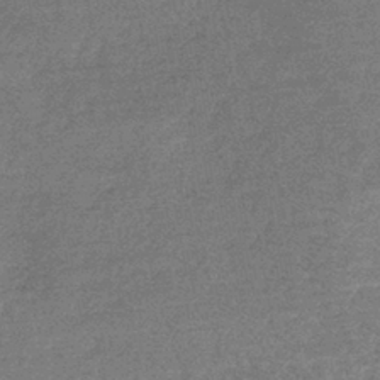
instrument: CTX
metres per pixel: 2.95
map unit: lHb
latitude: -40.9164
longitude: 67.0486
